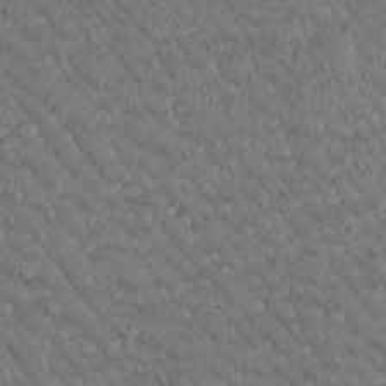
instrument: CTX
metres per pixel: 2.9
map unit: Htu
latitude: -2.9541
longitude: 176.3684
